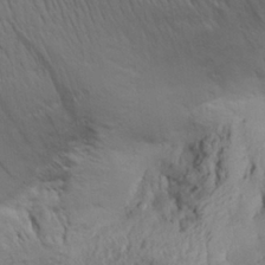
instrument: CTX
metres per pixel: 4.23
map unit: Aa
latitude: 29.2348
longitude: -134.2522
